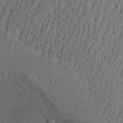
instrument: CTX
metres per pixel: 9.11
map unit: Aa
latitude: 27.8961
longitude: -131.0648
